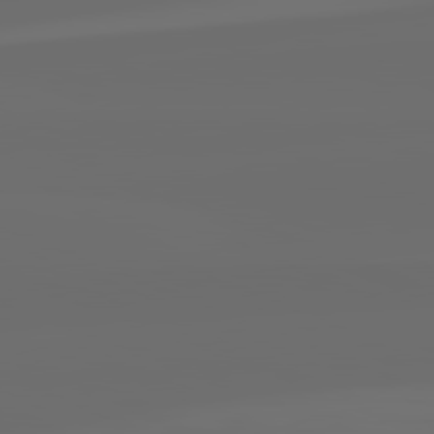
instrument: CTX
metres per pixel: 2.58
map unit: lApd
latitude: 82.3089
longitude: -164.1389
